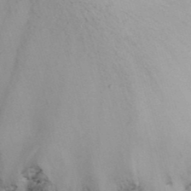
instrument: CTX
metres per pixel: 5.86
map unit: Nhu
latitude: -12.9164
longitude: -73.8962
